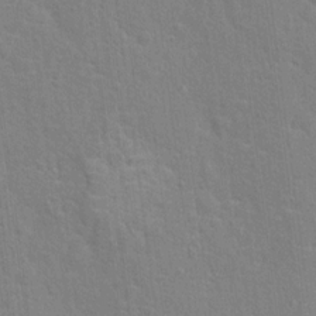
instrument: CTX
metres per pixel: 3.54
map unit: Hto
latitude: 16.7057
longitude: -41.0647
